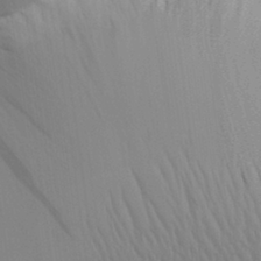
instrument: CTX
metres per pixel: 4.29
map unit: Aa
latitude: 30.8569
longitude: -135.5182
